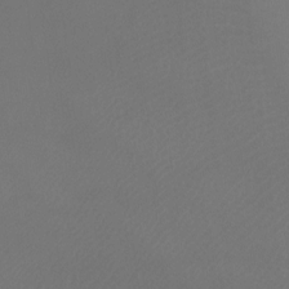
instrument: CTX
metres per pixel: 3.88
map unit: Ht
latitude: -9.1998
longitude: -33.4426
